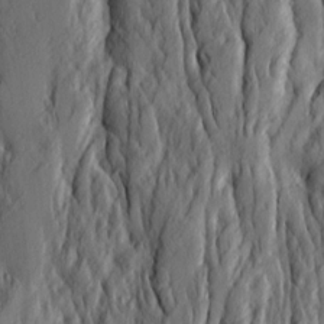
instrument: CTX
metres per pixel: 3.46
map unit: Ave
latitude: 13.8206
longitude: -133.8583
